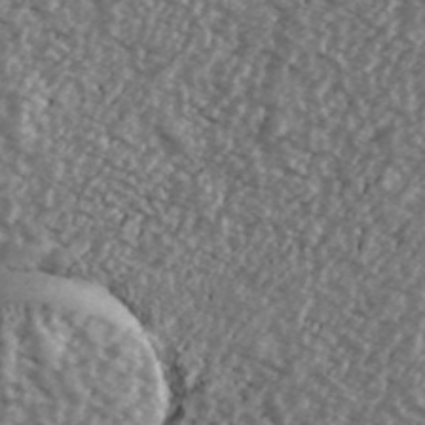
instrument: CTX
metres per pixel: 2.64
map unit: Ave
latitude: 39.8961
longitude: -111.5182
